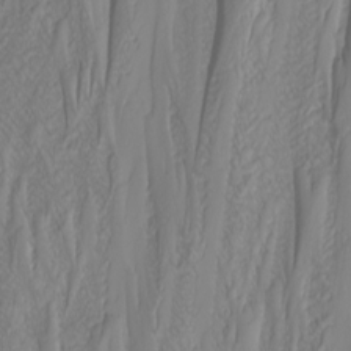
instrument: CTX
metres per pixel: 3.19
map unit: Nhu
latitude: -4.6329
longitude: -79.9528
